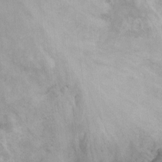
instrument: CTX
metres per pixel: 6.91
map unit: Ht
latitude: -2.2928
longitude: -33.2348
